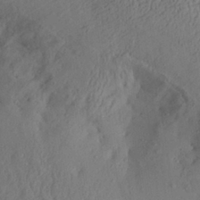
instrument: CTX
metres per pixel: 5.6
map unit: Aa
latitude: 28.4412
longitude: -133.6883
